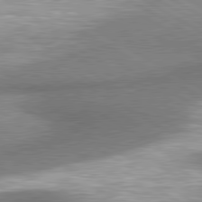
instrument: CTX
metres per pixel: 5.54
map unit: lApd
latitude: 80.6301
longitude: 164.1417
